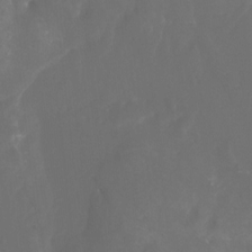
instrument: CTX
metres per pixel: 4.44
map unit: Nhu
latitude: -15.8612
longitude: -50.5356
